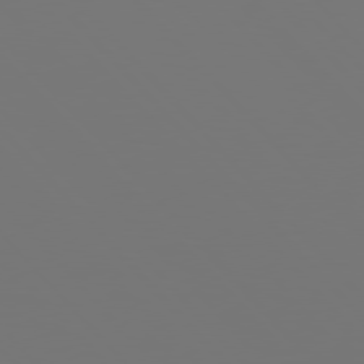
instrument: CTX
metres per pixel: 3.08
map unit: Hpe
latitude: 77.1592
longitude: -175.4615
